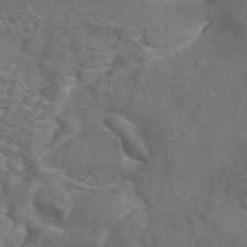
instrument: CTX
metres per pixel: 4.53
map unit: ANa
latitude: 44.6868
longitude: 26.9919
